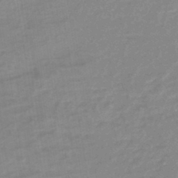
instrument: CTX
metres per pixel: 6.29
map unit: eHb
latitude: -44.9731
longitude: 84.9919
